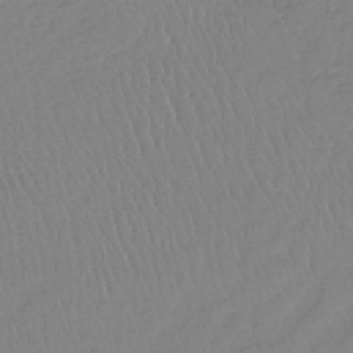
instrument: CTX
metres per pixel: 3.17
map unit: lHb
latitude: -41.1242
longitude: 61.5399
